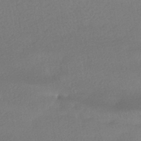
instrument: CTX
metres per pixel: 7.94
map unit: HNhu
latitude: -40.6329
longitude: 95.1053
